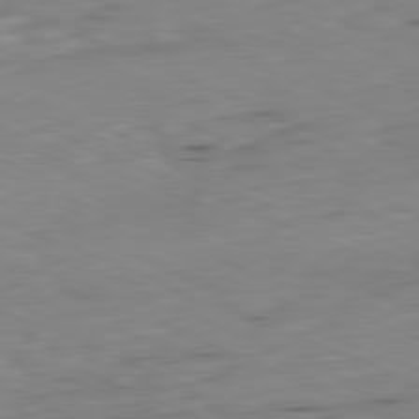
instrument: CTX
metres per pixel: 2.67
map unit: Ap
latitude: -81.8989
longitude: -68.6113
